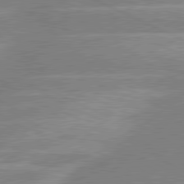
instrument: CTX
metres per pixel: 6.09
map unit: lApd
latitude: 80.7435
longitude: -126.1200
